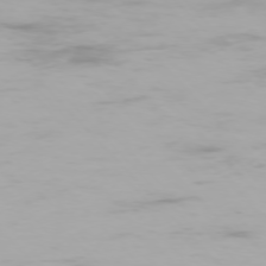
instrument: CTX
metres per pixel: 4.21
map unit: Ap
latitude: -75.9745
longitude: -75.8205
